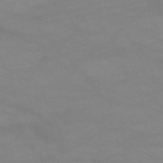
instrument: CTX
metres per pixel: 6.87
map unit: HNb
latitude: -51.9556
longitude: -41.9150
